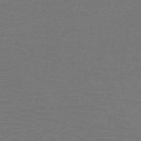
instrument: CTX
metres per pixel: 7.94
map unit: HNb
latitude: -53.0486
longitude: -43.2348
